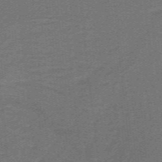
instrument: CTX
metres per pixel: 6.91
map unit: lHb
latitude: -42.1227
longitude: 54.1417
